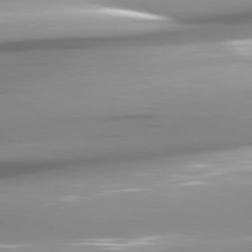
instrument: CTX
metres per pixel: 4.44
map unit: lApd
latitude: 82.0822
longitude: -147.0837
